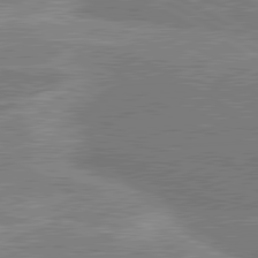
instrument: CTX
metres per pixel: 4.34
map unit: lApd
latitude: 80.8380
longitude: 142.6140
